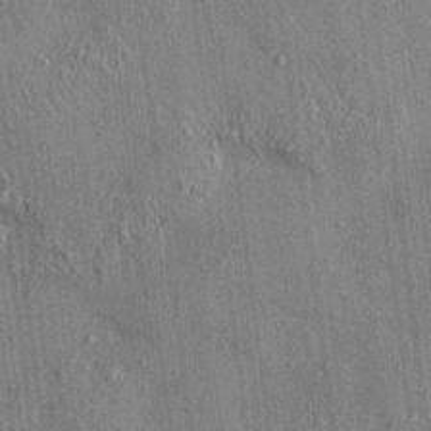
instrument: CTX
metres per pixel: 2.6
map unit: HNhu
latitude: 11.9717
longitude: 10.4062
